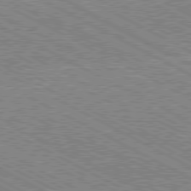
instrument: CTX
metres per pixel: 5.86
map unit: Hpe
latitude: -81.4644
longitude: 20.1605
